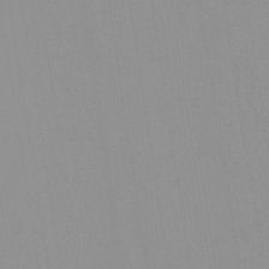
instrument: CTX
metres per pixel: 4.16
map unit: HNhu
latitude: -0.4818
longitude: -6.1578
